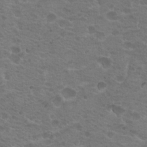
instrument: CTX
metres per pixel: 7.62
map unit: Hto
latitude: 18.5168
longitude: -31.9528
